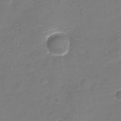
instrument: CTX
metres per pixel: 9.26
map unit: Nhu
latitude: -17.8801
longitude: -56.4978
